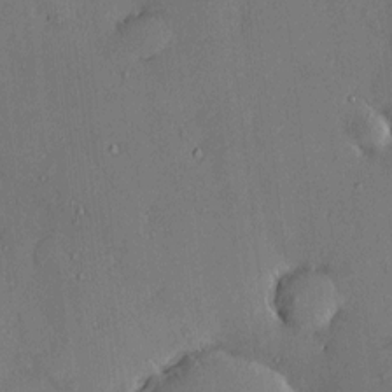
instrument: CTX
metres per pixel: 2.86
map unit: HNhu
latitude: 6.4412
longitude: 15.0109
